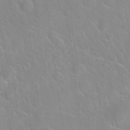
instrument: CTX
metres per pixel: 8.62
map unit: Hto
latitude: 21.8206
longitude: -52.1956
